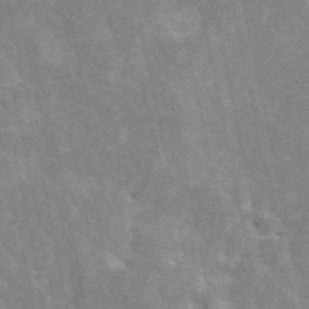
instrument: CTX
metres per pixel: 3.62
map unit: ANa
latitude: 45.8961
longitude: 25.5777
